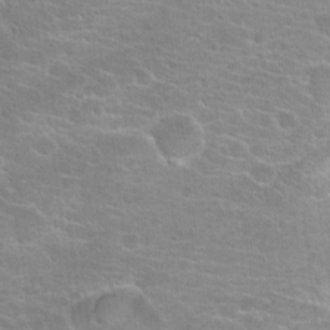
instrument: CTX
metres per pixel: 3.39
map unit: Hto
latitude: 18.1200
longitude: -36.2523
